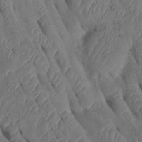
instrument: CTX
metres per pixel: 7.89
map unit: Htu
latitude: 0.5734
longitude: 147.6722
